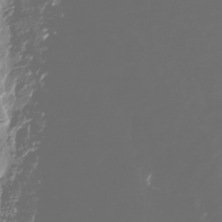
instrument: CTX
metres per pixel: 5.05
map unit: Nhu
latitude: -39.4266
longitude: -82.4412
